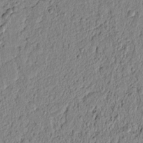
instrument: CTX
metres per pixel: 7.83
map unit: lAvf
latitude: 6.6113
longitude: 165.1243
